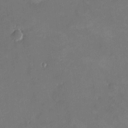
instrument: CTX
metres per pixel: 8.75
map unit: HNhu
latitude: 6.6868
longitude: 4.8408
